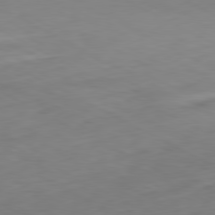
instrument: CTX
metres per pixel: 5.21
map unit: Hpe
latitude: -81.1431
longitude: 16.0472
